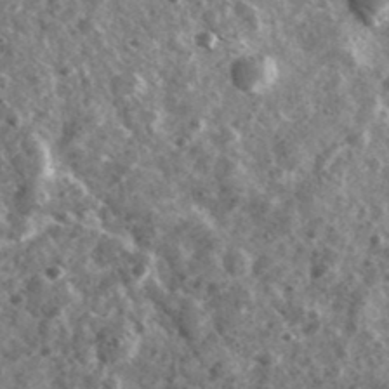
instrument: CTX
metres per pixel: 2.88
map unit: Ave
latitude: 38.2522
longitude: -107.6694
